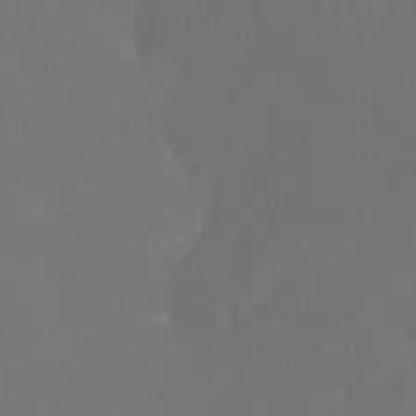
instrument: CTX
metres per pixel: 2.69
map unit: Nhu
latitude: -7.1809
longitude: -82.9324
